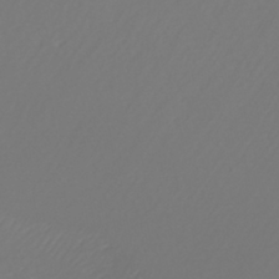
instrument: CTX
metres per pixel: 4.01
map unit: HNhu
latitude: -40.7085
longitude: 99.5966
